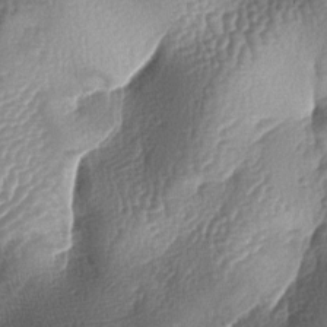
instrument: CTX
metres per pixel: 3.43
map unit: lAa
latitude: -6.1417
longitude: -127.4427
